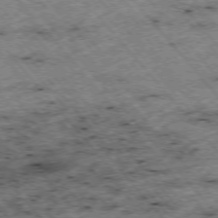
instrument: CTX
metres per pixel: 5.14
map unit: Hpe
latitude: -75.8801
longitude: -17.8583
